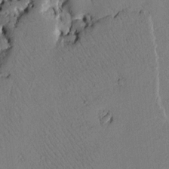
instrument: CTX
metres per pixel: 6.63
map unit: Htu
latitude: 3.2915
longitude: 178.9919
